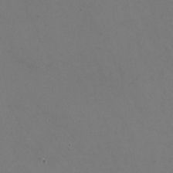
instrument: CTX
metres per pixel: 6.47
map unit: HNhu
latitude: -1.4266
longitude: -2.7057
